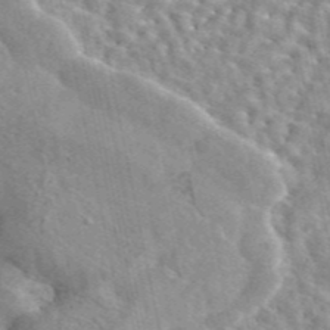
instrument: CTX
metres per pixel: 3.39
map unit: eAb
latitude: 44.9325
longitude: 111.8611
